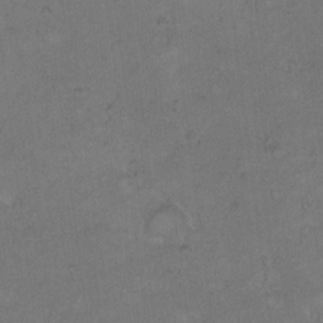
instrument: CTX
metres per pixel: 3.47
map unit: Hto
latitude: 9.7639
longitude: -60.1578
